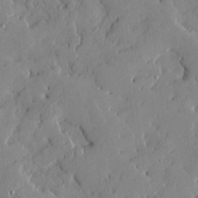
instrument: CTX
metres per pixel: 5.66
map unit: Htu
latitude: -7.6533
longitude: 175.8800
